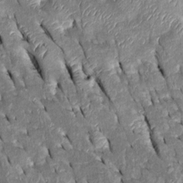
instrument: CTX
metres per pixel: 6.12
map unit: Htu
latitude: -0.2362
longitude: 148.8975
